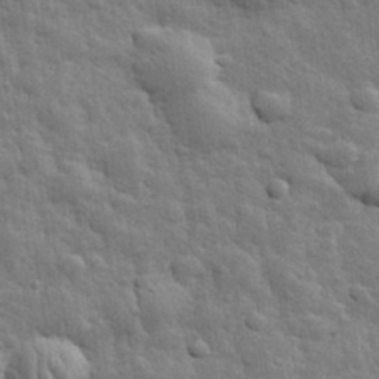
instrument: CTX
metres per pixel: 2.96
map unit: eHh
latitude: 31.8584
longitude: -78.6302
